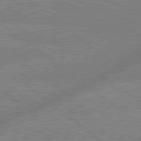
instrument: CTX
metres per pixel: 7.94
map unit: Hpe
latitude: 79.2348
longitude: -152.8002
